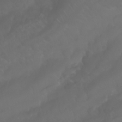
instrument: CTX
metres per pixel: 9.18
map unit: Nhu
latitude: 24.6679
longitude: -62.2334
